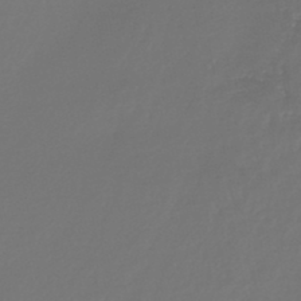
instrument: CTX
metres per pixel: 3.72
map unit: lHb
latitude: -45.1620
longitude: 78.3495
